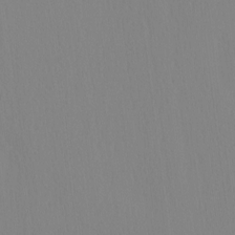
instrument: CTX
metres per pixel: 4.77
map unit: HNhu
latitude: -5.0297
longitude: 14.8408
